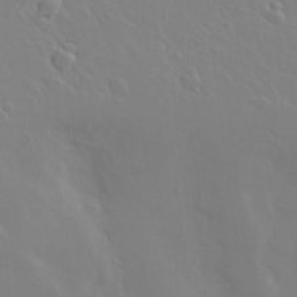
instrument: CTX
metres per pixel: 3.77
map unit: Hve
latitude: 19.9528
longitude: 149.8990
